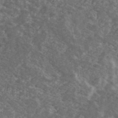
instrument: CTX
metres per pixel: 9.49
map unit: Ave
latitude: 40.4412
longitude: -110.3845
